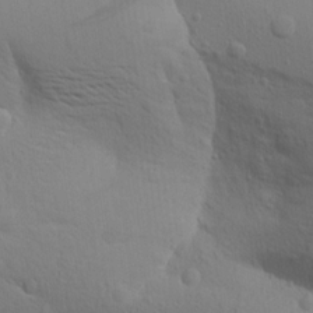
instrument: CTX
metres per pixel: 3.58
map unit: Aa
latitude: 19.1403
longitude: -143.7450
